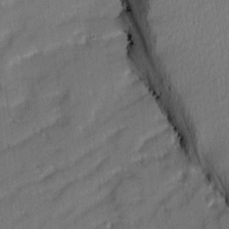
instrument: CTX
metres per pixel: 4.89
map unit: Ave
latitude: 1.9717
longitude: -110.0822
